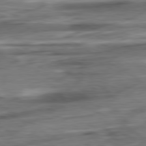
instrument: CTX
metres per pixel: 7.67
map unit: Ap
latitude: -80.9731
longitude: -68.9325
